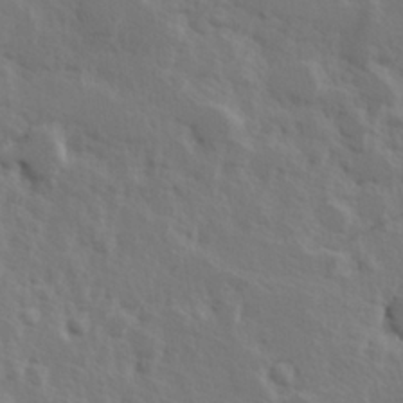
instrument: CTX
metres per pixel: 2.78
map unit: Hve
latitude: 25.2537
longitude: 145.3321
